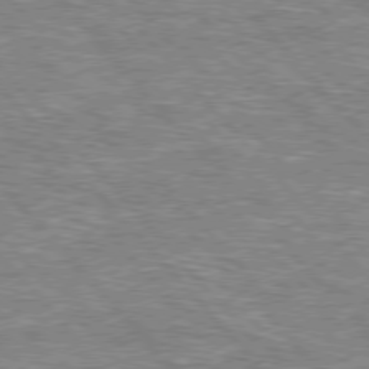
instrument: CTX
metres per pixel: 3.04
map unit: lApd
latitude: 76.4412
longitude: -74.5735
